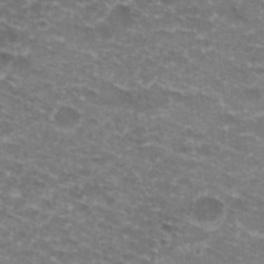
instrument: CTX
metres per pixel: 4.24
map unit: Hto
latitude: 20.0633
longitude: -36.6113
